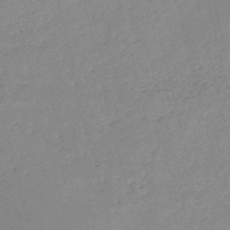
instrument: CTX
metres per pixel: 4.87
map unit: HNb
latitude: -53.3509
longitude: -36.9514
